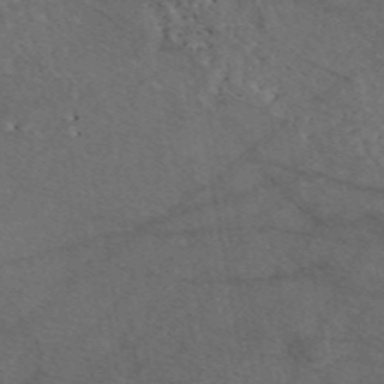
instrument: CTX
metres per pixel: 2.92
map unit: eAb
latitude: 47.1026
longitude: 112.2740
